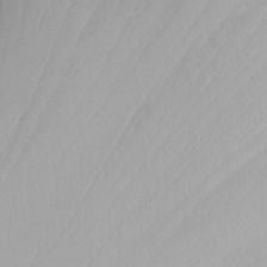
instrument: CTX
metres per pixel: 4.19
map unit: Nhu
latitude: -6.1417
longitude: -89.1781
